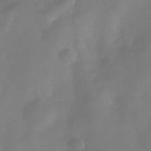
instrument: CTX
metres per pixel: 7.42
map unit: Hve
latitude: -32.1606
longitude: 93.9556
